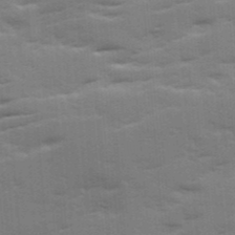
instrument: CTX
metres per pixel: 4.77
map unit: Ave
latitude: 12.0633
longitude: -102.2333
